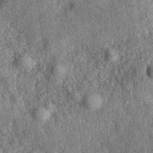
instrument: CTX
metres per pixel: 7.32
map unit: eAb
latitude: 39.7261
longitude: 107.8800
